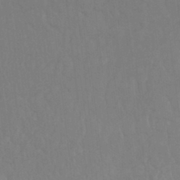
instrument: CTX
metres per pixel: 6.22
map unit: Hto
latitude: -8.4251
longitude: -46.8191
